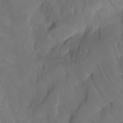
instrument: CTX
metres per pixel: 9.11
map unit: Htu
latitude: -6.8786
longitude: -67.6127
